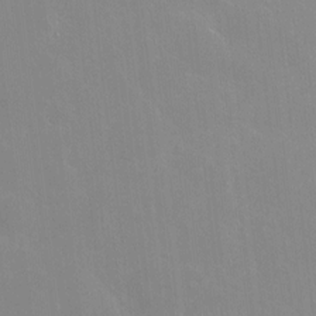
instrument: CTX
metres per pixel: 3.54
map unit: HNhu
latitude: 4.6113
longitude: 4.3873
